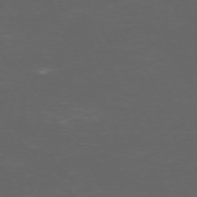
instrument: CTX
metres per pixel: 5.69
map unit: Hpe
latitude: -70.7274
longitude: 11.9745
